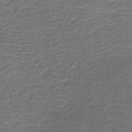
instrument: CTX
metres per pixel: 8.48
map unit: HNb
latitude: -42.4628
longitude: 51.4265
